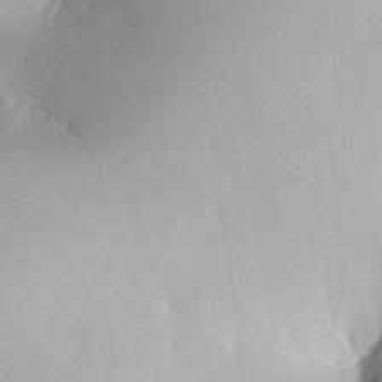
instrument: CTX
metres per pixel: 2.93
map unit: HNhu
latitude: 6.1578
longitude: 8.6707
